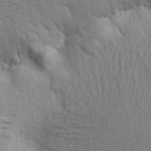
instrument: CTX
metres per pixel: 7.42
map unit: Aa
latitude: 21.2348
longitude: -149.1781
